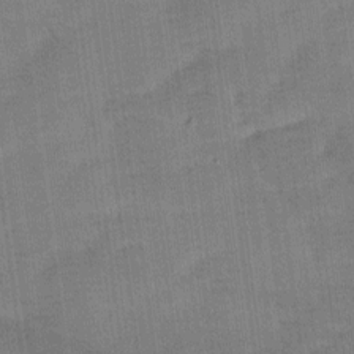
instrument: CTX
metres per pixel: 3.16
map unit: Ave
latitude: 11.4049
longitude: -106.5546
